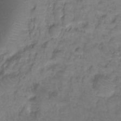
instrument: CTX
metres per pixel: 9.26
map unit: Ht
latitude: -9.9556
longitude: -39.0836
